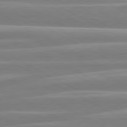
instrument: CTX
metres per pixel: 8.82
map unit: lApd
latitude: 80.5924
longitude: -129.7072
